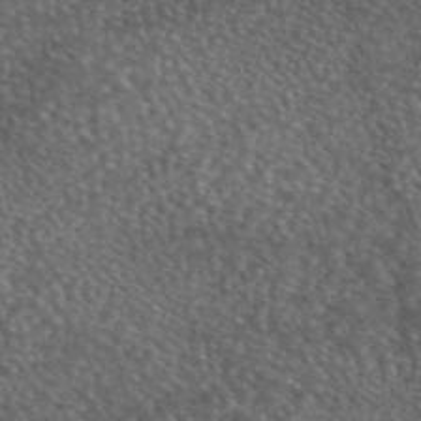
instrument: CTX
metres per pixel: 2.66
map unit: eAb
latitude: 45.5749
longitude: 113.6155
